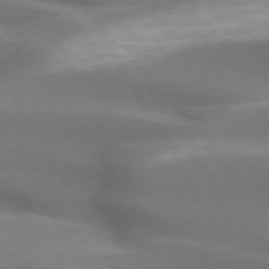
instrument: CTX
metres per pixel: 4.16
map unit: lApd
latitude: 72.9136
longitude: -51.4615
